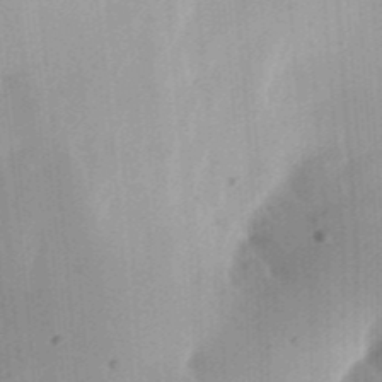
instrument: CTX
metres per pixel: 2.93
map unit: Ht
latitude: 13.4049
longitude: -74.9136
